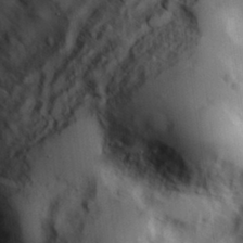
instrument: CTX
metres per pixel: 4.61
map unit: Hve
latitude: 31.3482
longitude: 149.8612
